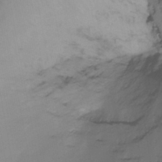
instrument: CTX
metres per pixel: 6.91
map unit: Ht
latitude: -12.1228
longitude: -47.9906
